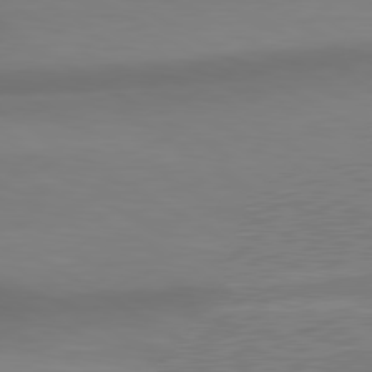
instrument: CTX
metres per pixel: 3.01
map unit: lApd
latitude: 80.6679
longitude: 120.3306
